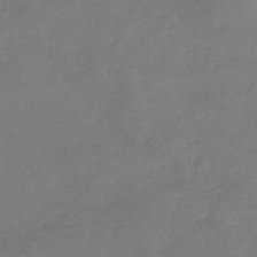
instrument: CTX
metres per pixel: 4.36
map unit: eHb
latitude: -36.9352
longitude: 78.8408
